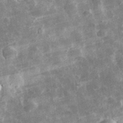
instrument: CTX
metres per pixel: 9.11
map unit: eHh
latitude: 32.1200
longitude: -78.8002
